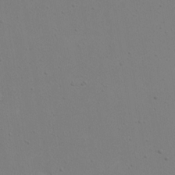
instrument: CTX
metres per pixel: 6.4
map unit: eHh
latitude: 18.5545
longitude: -72.1200
